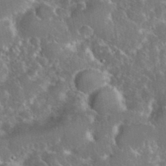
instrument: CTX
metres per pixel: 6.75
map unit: eHh
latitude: 37.0837
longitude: -60.9136
